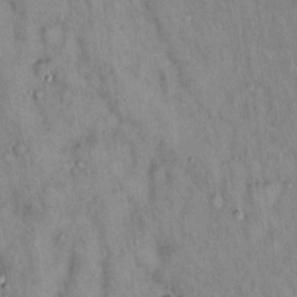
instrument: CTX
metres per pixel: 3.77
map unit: Hto
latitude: 14.6113
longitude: -61.0080
